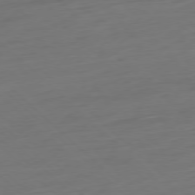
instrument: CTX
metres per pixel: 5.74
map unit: Ap
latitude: -78.0850
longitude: -78.0633
